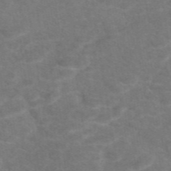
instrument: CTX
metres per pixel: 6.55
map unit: eAb
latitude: 47.4994
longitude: 115.2187
